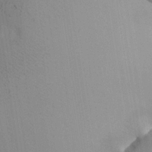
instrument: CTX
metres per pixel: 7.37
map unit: Aa
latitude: 25.3292
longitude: -128.7813
